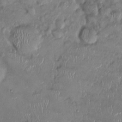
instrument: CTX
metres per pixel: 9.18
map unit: Ht
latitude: -1.3699
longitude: -13.6505
